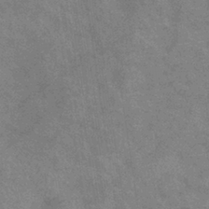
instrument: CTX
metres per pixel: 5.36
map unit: eHb
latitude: -37.3887
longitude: 76.6518
